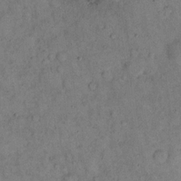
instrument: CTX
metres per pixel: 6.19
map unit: eHh
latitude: 16.7246
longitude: -62.1578
